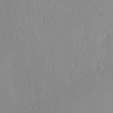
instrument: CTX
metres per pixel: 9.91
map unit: Ave
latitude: 3.8394
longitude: -113.1214
